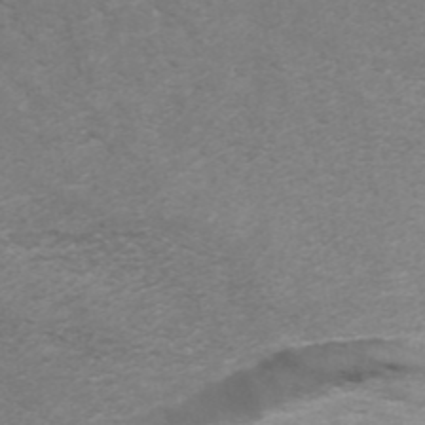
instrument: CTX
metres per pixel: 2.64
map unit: ANa
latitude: 42.5357
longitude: 24.4818
